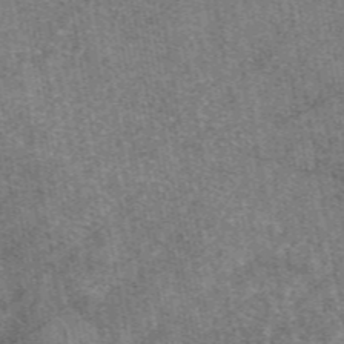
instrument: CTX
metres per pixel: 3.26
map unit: eAb
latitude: 47.8395
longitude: 107.2565
